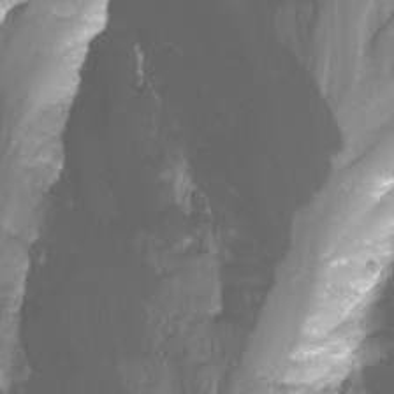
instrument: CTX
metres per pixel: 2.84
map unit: Nhu
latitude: -12.5385
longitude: -60.8191
